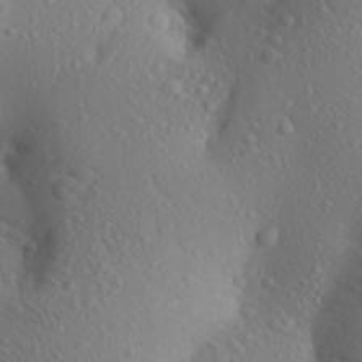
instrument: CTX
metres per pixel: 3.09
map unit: Aa
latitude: 25.2914
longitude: -146.6680
